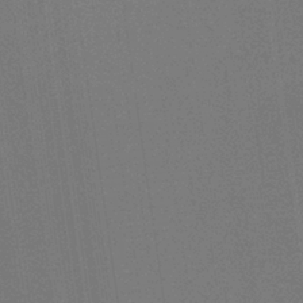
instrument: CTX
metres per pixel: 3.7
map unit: HNb
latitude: -35.6722
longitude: 54.6897
